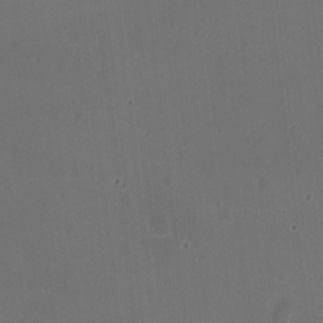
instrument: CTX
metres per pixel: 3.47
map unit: HNhu
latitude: -2.5195
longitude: -3.3292
